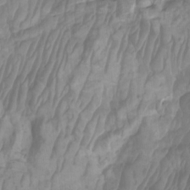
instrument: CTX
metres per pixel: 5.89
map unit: Htu
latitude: -5.4643
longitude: -76.2522
